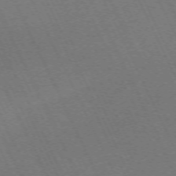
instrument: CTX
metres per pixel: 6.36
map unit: Hpe
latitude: -71.3699
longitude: 12.8786
